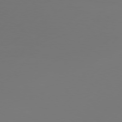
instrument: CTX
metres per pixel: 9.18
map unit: Hpe
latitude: 76.8758
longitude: -137.5560
